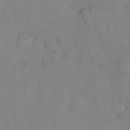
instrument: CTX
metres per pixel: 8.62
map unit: Nhu
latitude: 28.0444
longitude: -70.7057
